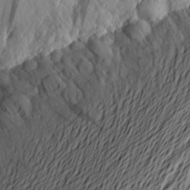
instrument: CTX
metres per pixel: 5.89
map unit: Aa
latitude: 23.4804
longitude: -149.2726
